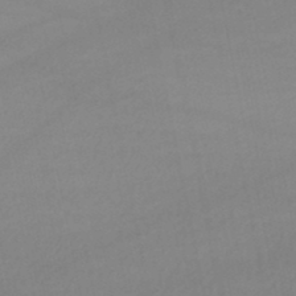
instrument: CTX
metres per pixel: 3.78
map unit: lHb
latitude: -46.0472
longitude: 66.7841
